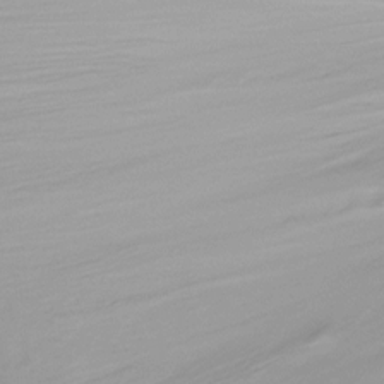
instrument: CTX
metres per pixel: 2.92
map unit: Ht
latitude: -16.0094
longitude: -43.5560
